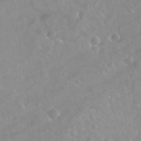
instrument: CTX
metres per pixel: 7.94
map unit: Nhu
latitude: 26.2901
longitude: -56.2144
